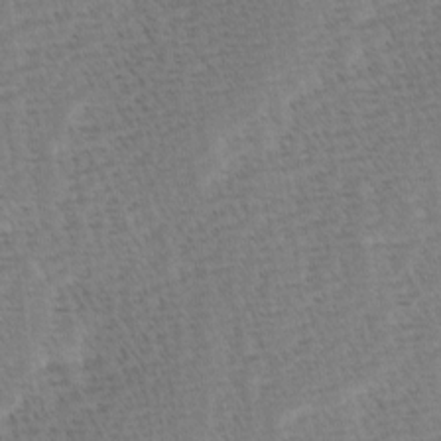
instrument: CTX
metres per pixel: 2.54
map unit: Ave
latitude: 0.8002
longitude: -115.0647
